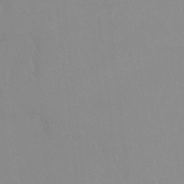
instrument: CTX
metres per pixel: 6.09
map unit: Ht
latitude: -9.0486
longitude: -38.2145
